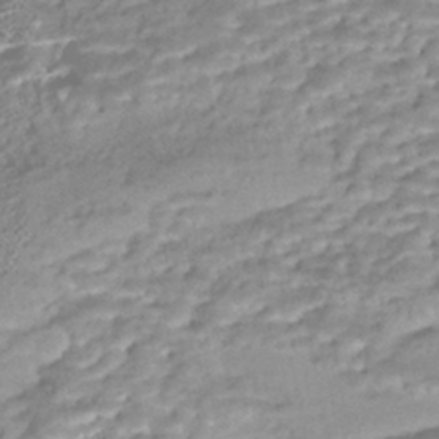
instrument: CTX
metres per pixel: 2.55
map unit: Nhe
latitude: -46.1794
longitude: 152.1228
